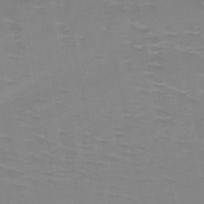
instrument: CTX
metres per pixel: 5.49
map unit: HNb
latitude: -49.1998
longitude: -47.0837
